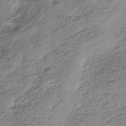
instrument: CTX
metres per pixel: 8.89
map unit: Nhe
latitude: -40.4251
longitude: -100.4034
